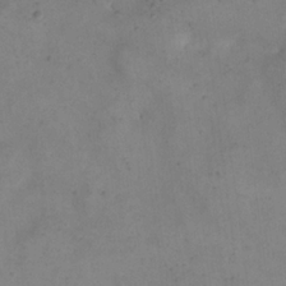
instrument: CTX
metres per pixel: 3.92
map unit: eHh
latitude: 20.8758
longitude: -61.7071
